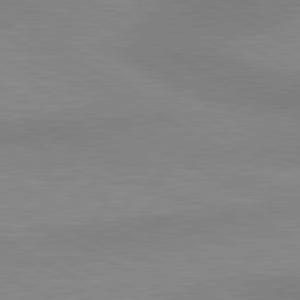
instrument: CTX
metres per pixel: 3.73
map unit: lApd
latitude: 80.6490
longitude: 124.8030
